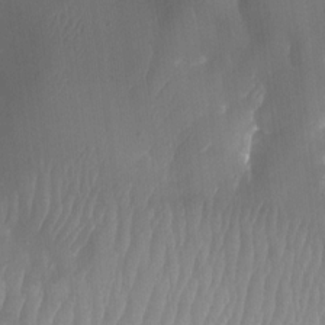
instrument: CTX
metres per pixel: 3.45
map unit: Htu
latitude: -9.2376
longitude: -75.5182
